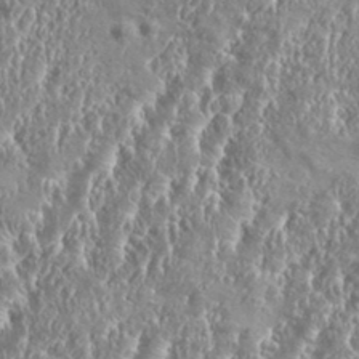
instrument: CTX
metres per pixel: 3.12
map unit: eHh
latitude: 34.6112
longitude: -134.7624
